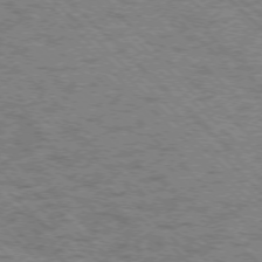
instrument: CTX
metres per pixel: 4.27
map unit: Ap
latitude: -76.1228
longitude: -80.2522
